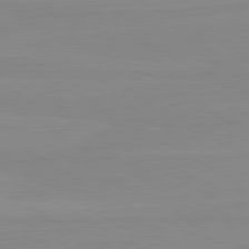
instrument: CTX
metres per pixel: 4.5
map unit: lApd
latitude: 80.7057
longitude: -176.1011
